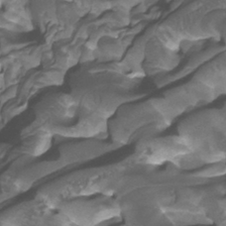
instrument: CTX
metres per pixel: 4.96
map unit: Htu
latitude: -13.2943
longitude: -70.0444
